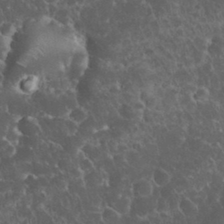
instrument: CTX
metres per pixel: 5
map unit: eHh
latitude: 33.6316
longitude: -64.7246
